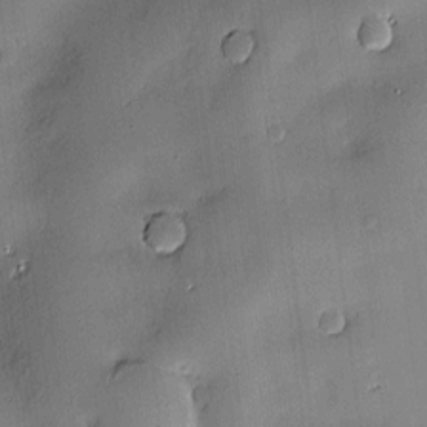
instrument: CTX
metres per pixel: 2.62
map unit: Hve
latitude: -10.1984
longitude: 175.9367
